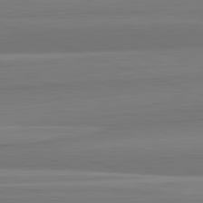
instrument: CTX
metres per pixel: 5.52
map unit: lApd
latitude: 82.5734
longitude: 170.3306
